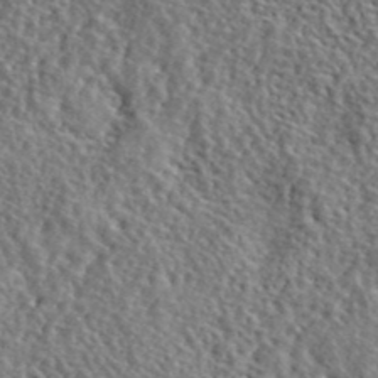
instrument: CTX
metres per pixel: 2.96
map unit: lHvf
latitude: 41.7638
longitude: -87.9150
